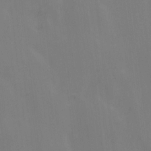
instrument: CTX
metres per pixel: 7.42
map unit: Ave
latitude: 13.4238
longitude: -104.8758
